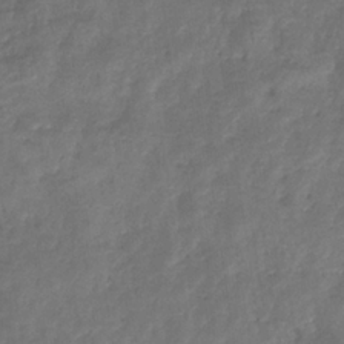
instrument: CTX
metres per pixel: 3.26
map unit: eHb
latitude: -33.7478
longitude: 76.9542
